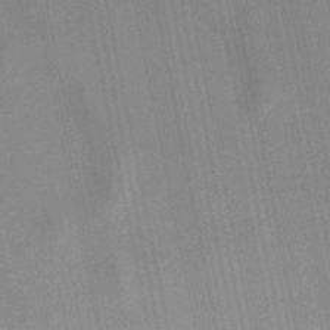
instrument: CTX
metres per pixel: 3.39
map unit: lHb
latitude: -49.4833
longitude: 68.8597
